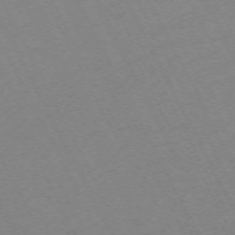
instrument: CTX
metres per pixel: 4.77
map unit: Hpe
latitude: -70.6141
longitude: 16.5574
